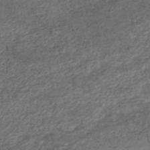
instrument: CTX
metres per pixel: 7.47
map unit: HNhu
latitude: -46.3306
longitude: 102.7841
